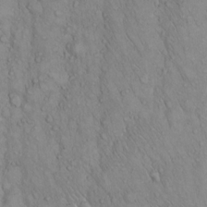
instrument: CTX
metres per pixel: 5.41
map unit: Hto
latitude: 13.6694
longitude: -57.8016
